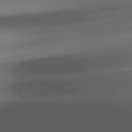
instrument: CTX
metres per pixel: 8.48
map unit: Ap
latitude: -77.5777
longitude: -70.1011
